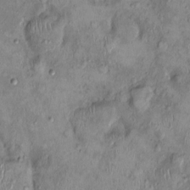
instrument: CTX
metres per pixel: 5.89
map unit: Nhu
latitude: 0.2333
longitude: -15.6127
